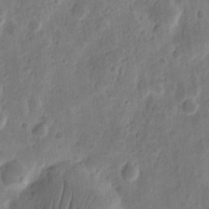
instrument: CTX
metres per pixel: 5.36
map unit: eHh
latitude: 9.2159
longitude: -73.7261
